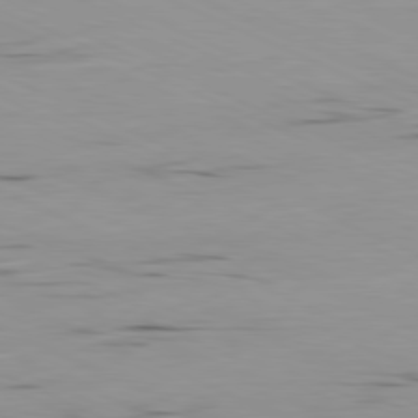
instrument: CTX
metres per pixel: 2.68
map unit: Ap
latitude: -81.1998
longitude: -93.1781
